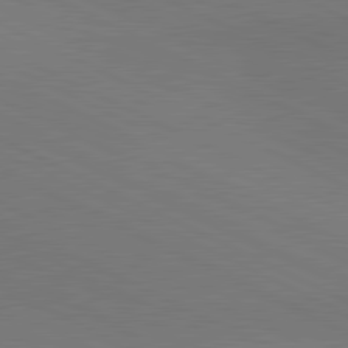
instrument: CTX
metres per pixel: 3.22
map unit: lApd
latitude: 81.0836
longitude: 148.8219
